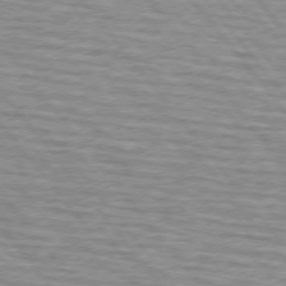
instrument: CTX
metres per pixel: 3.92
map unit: lApd
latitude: 75.2726
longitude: -76.4601
